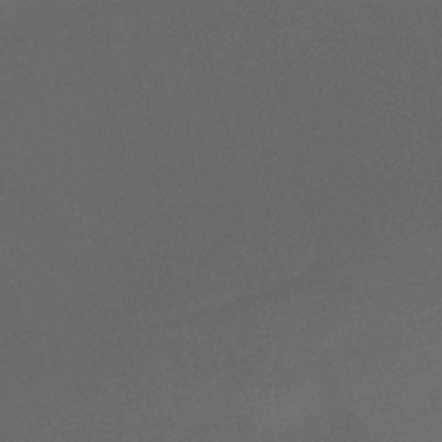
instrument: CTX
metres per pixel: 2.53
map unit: eHb
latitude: -37.3320
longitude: 80.9731
